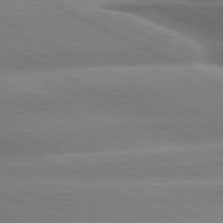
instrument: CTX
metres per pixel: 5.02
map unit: lApd
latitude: 80.4790
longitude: -136.4412
